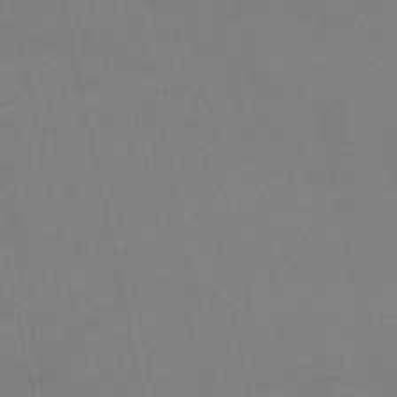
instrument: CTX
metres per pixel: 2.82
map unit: lHb
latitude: -46.8786
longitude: 58.8407
